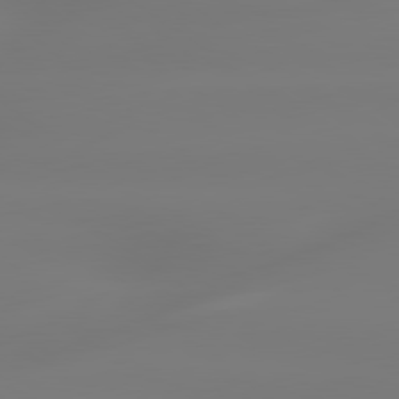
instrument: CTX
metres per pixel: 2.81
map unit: lApd
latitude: 79.7450
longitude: -136.4790
